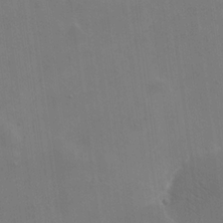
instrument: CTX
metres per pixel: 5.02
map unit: eHh
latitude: 19.5938
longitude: -66.4790
